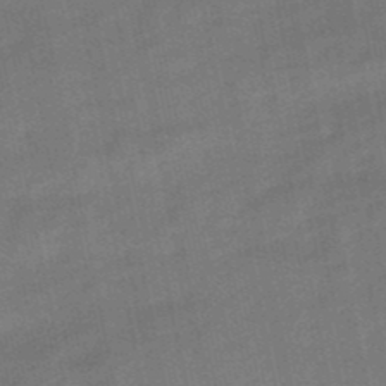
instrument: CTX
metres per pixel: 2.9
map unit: lHb
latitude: -49.3699
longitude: 78.2928
